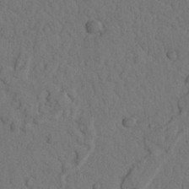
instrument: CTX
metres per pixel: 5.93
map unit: Nhu
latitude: 21.2159
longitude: -75.0647
